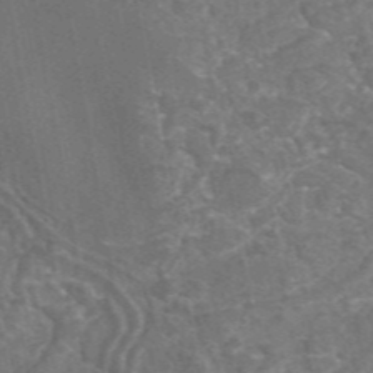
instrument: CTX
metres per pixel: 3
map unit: eAb
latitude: 45.2537
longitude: 115.7666
